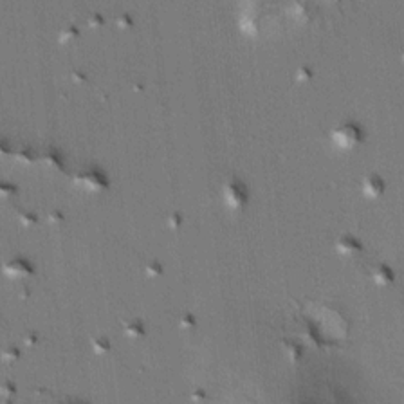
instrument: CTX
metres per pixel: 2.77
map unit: HNhu
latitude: 8.3467
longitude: -5.0080
